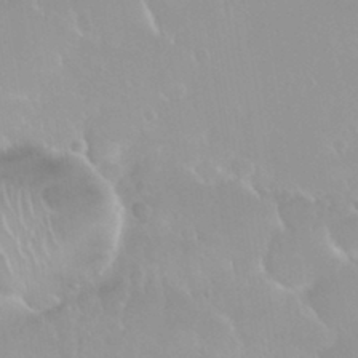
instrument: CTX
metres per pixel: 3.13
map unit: Nhu
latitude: 30.0444
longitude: -56.8380
